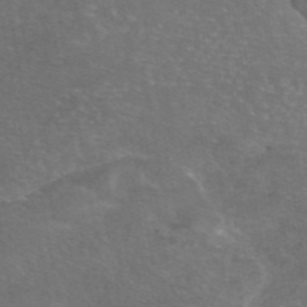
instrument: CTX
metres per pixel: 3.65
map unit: eAb
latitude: 46.6491
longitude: 106.3118
